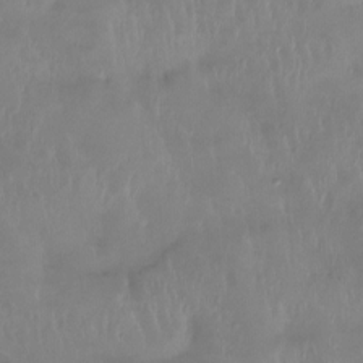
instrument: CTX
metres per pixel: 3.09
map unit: Htu
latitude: -14.6141
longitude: -46.7247
